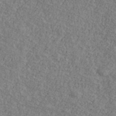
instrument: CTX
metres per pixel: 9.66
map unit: Ave
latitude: 40.8757
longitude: -110.9325
